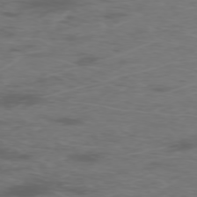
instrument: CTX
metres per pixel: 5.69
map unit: Hpe
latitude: -76.1228
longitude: -10.8002
